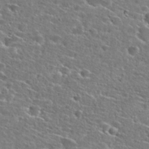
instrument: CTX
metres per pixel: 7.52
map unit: Hto
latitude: 26.0822
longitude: -47.8017
